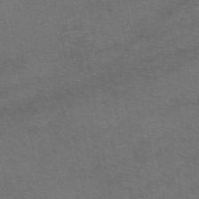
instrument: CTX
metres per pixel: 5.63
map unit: eAb
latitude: 47.8773
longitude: 113.1242
